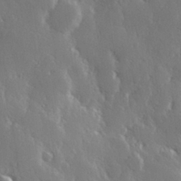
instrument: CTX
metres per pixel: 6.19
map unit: Hve
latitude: 27.6505
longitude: 150.1228
